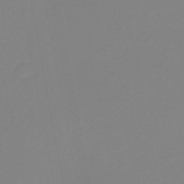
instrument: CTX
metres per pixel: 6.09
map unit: HNb
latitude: -37.4076
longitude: 55.3888
